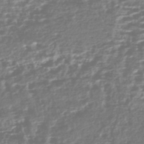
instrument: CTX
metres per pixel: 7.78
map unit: HNhu
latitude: -43.8800
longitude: 104.6140
